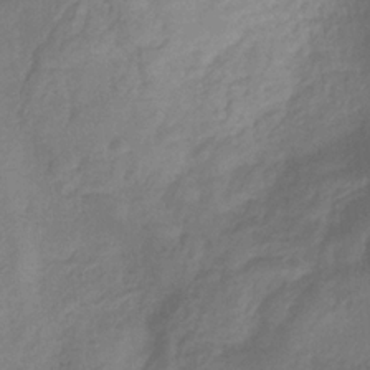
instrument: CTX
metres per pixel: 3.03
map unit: HNhu
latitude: -29.5399
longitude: 66.5574
